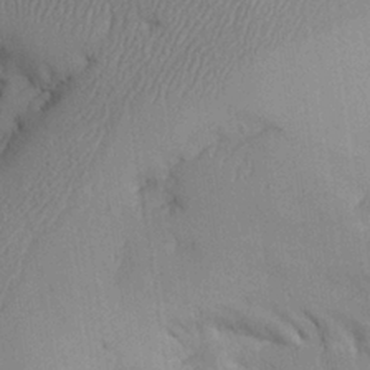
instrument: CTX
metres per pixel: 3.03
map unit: Aa
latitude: 26.1767
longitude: -128.9514
